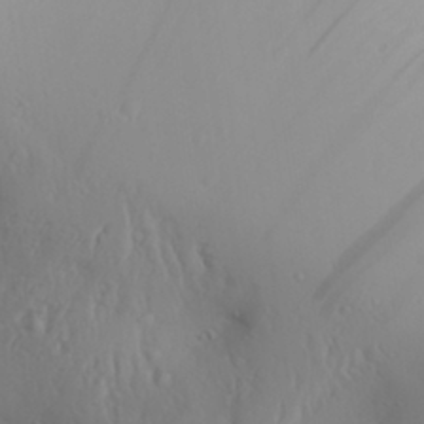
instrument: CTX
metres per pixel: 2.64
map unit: Aa
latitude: 30.3845
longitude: -132.8002
